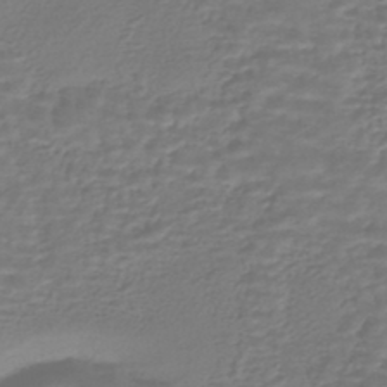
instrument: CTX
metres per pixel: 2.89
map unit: HNhu
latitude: -45.8045
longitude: 96.3495
